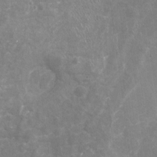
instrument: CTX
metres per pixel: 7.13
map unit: Nhu
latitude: -17.7289
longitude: -57.1592
